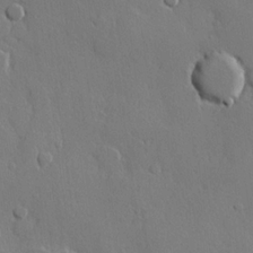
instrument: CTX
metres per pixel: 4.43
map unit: lHvf
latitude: 21.7261
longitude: 146.9541
